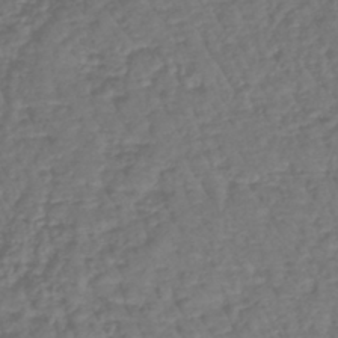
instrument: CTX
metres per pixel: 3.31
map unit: lHb
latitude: -38.1228
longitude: 69.7855
